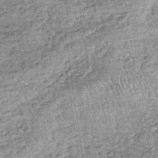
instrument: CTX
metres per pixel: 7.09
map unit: lHb
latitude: -36.2361
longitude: 66.1417
